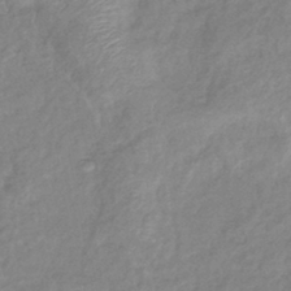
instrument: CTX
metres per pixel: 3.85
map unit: eHb
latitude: -40.2928
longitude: 81.7289
